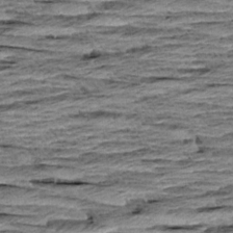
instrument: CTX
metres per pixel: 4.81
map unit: Aa
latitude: 8.3845
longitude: -137.8395
